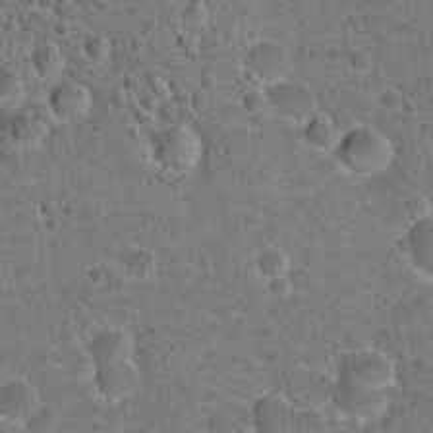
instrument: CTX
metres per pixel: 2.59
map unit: Hto
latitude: 21.9717
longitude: -48.8380
